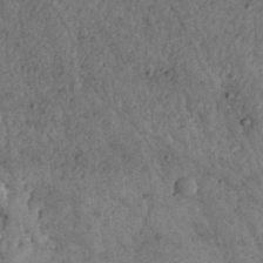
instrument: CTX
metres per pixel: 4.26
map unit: Nhu
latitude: 22.4979
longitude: -68.7624
